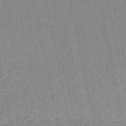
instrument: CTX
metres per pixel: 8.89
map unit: HNb
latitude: -52.7274
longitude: -42.8947
